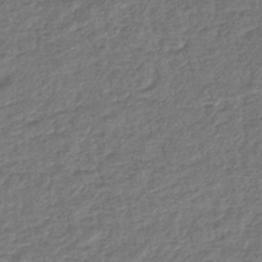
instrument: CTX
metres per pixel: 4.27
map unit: lHb
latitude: -40.9542
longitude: 70.8786
